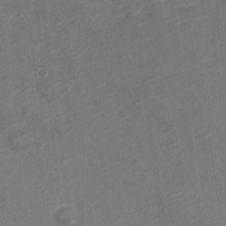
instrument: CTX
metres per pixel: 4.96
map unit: Nve
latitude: -19.5399
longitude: 106.6519
